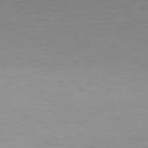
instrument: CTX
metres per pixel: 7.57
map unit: Hpe
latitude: 77.9150
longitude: -136.3279
